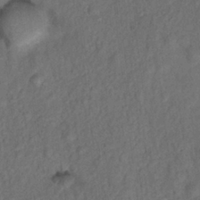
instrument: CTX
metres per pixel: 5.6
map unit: Nhu
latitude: 9.9717
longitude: -25.8961
